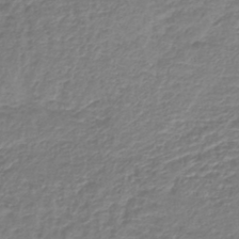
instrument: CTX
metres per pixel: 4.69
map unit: lHb
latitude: -40.9164
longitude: 71.7856
